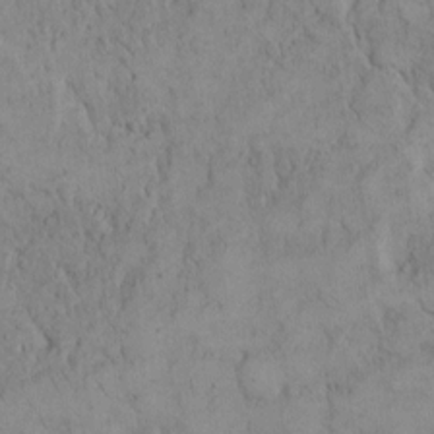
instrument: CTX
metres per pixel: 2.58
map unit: Hto
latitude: 8.3467
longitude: -60.4979
